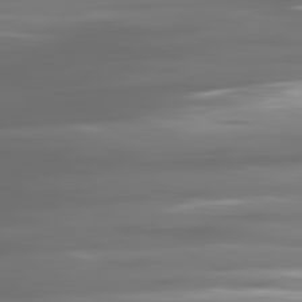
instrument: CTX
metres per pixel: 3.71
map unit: lApd
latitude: 81.0458
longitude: -138.8758
